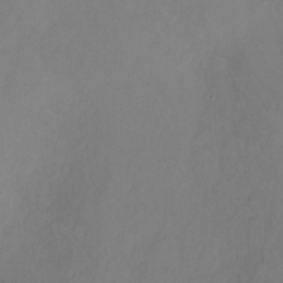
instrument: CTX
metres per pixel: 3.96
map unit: Ht
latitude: -11.8989
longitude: -47.4049
